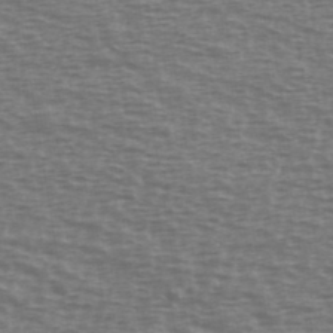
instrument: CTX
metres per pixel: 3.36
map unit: Ave
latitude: 38.6679
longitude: -113.0647
